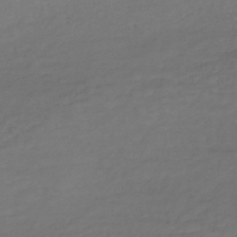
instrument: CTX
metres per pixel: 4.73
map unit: lHb
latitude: -38.9542
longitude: 69.8422
